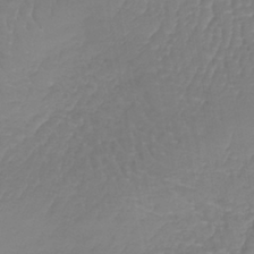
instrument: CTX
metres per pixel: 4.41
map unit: lHb
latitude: -41.2754
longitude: 66.0472
